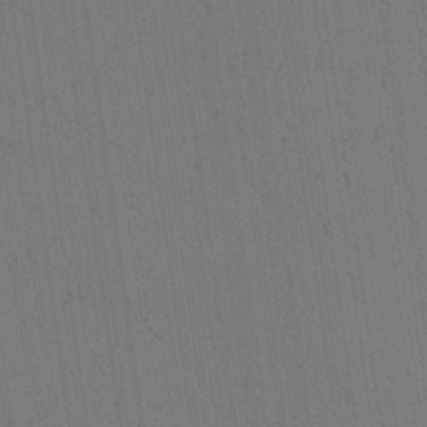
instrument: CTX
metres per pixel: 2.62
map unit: Aa
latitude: 26.2334
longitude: -137.8584
